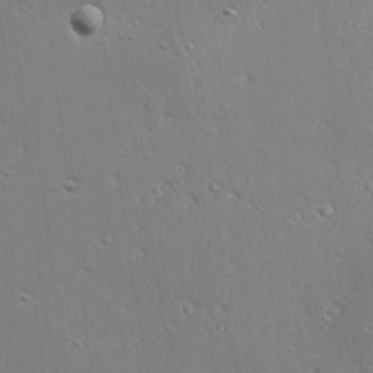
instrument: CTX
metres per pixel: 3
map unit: Hve
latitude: 23.2726
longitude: -97.6316
